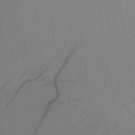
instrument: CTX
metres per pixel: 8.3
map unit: HNb
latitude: -33.4644
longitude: 63.5966
